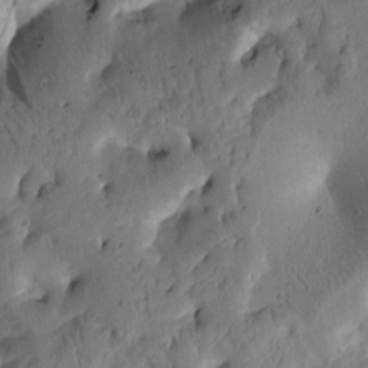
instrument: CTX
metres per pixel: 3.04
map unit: Htu
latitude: -1.3510
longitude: 170.4440
